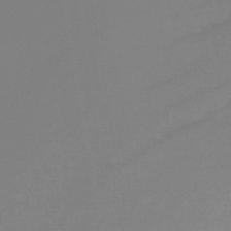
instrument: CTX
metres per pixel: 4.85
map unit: lHb
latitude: -44.0850
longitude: 66.2739
